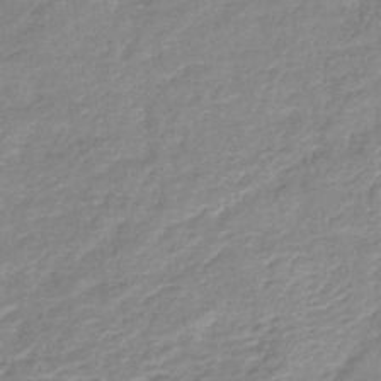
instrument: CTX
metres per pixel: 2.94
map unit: lHb
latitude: -40.7274
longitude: 77.2376
